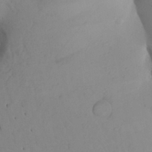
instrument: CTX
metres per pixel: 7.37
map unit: Aa
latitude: 27.6316
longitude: -147.8773
